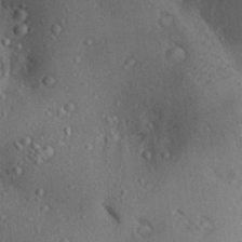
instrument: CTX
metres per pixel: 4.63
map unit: Aa
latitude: 29.2348
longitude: -131.5749
